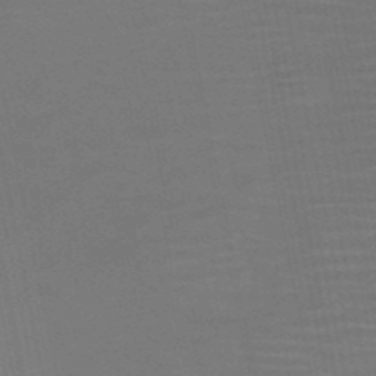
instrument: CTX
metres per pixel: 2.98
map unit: HNb
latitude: -51.8989
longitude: -47.8206
